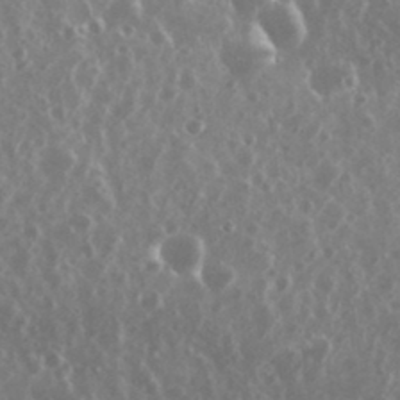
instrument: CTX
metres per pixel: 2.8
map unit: eHh
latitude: 34.8191
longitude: -58.2900
